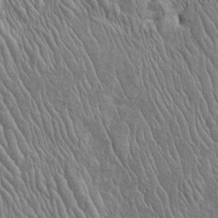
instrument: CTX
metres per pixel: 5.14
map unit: Htu
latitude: -5.8233
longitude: 152.9541
